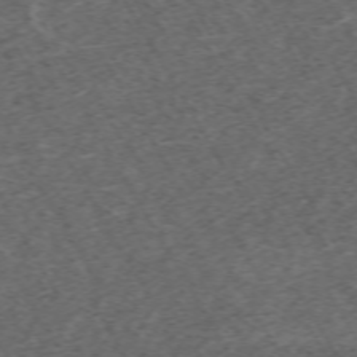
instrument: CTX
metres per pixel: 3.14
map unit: Hpe
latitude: -70.7085
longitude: 17.1620
